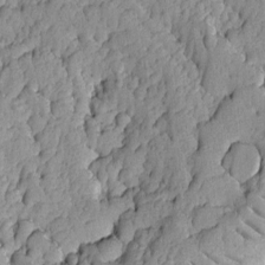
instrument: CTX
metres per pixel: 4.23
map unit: Ave
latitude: -8.7085
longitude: -116.5546
